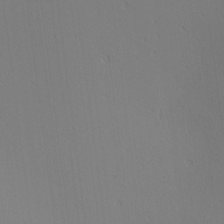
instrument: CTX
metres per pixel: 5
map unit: Ave
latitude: 2.4601
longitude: -115.3481
